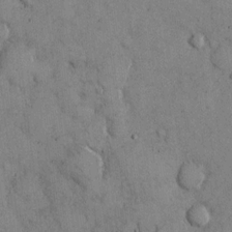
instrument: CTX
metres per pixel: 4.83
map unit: Hto
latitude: 12.7435
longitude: -59.9339
